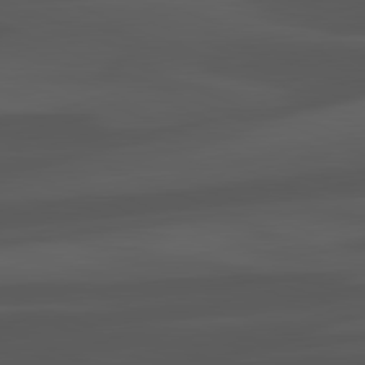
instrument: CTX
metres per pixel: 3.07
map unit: lApd
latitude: 81.9717
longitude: 127.5210
